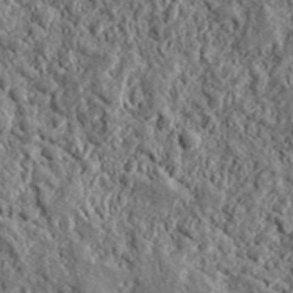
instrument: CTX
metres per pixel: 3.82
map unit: lHvf
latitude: 42.6680
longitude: -89.4616
